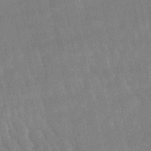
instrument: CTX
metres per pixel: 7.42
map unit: lHb
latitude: -48.6330
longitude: 74.6708
